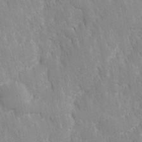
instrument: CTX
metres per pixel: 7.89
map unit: Ave
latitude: -11.1242
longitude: -120.0444
